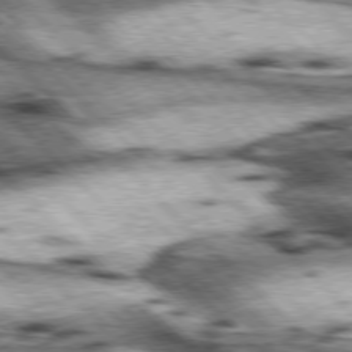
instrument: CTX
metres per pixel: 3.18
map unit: lApd
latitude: 76.8380
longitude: -50.9513
